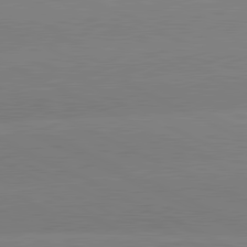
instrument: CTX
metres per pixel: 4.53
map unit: lApd
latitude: 81.2348
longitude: -151.1592
